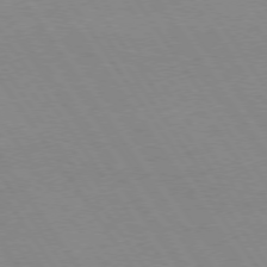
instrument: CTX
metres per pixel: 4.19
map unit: Hpe
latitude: 74.1578
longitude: -140.6112
